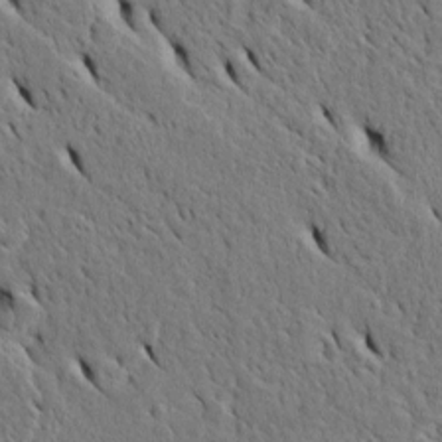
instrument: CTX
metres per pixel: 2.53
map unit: Htu
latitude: -5.1242
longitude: 153.4832
